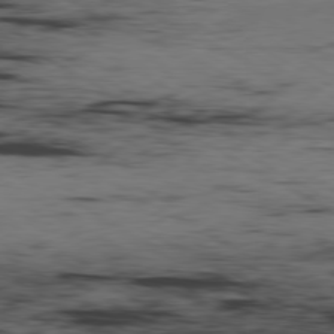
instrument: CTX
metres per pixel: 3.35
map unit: Ap
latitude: -80.4440
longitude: -93.1214
